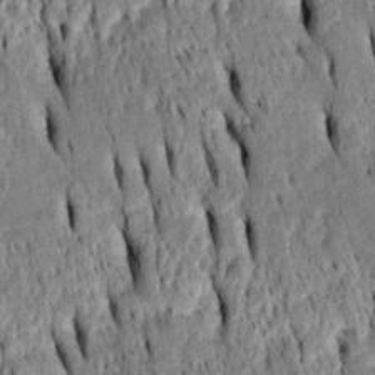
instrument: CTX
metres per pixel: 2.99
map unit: Htu
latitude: -4.4629
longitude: 152.1228
